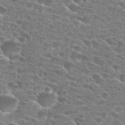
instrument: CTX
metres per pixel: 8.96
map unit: Hto
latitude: 27.6505
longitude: -46.3279
